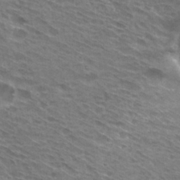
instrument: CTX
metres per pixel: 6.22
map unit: Hto
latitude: 30.8569
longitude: -44.8191
